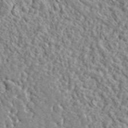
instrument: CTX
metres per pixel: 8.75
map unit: lHvf
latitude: 42.3467
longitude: -89.8017
